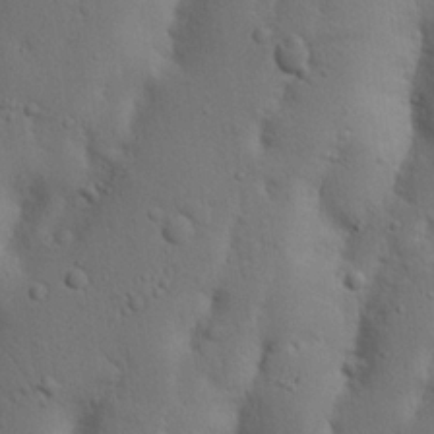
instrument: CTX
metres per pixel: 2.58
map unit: Nhu
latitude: 19.7260
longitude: -75.6316
